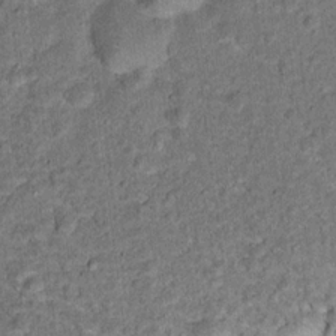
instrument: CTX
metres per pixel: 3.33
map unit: Hto
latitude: 15.5749
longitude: -38.2900
